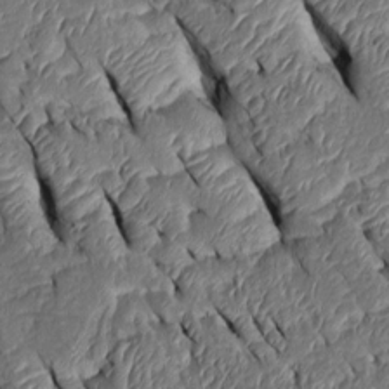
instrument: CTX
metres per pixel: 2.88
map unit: Htu
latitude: 0.6490
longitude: 149.2187
